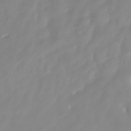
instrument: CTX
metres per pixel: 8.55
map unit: HNhu
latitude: -25.4454
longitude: 50.4818
